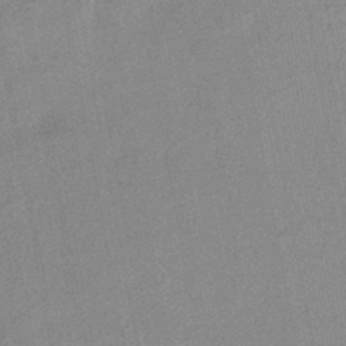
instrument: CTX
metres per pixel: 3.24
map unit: eHb
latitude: -44.0094
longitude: 86.2740
